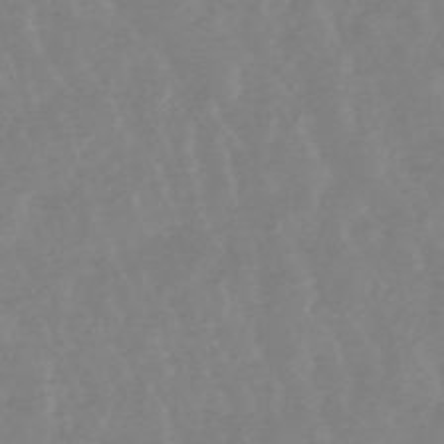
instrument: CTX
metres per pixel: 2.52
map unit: lHb
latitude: -48.7841
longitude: 77.6911
